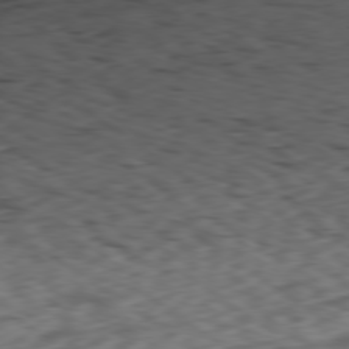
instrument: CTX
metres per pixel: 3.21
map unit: Ap
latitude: -79.3698
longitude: -72.9514
